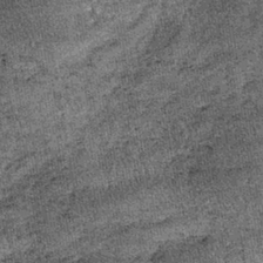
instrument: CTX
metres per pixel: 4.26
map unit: lHb
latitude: -39.6911
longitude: 67.3510
